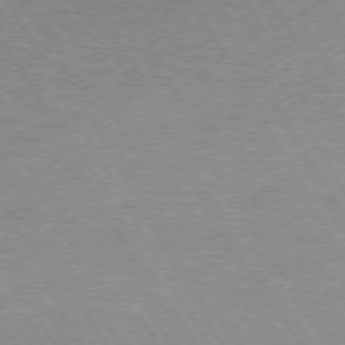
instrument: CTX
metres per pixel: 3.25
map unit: lApd
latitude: 72.4979
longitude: -56.5923
